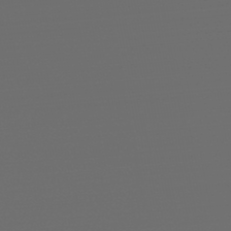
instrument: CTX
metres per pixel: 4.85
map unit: lHb
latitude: -47.2754
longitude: 63.0675
